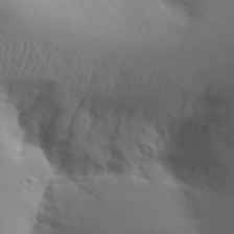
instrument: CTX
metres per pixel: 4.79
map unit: Aa
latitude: 32.6302
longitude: -143.6316
